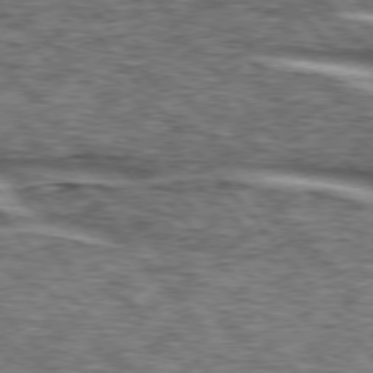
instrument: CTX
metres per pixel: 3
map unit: lApd
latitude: 75.9528
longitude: -81.9528
